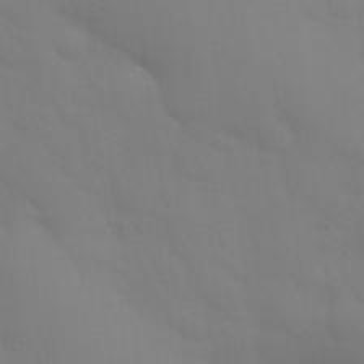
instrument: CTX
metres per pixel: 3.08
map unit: Nhu
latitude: 26.6113
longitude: -57.1025
